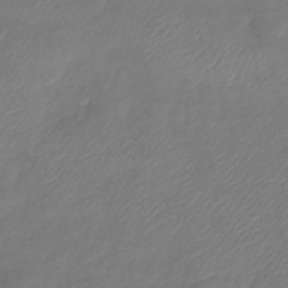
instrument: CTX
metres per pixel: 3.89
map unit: lHb
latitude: -42.1794
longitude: 81.0487
